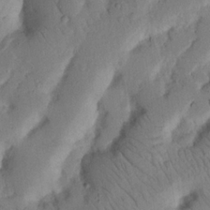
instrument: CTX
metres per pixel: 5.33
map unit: Nhu
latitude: 19.8583
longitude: -75.2726
